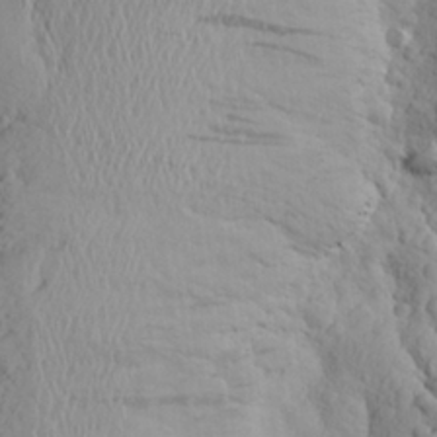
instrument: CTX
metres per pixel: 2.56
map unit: Aa
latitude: 24.4223
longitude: -147.2915
